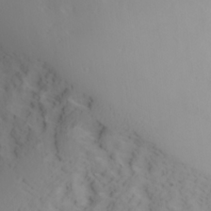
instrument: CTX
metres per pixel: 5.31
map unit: Ave
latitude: 21.0648
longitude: -138.0633
